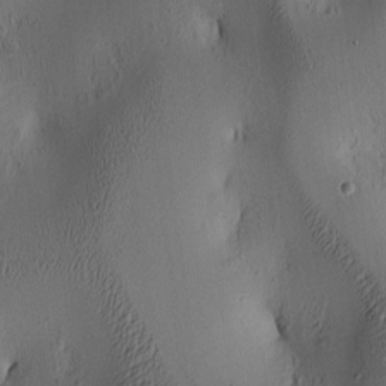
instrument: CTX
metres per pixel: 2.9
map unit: lAa
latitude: 5.6316
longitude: -113.4615
